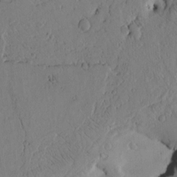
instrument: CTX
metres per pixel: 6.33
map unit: Htu
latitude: -3.7477
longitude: 169.9556
